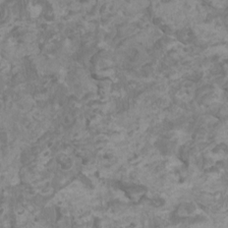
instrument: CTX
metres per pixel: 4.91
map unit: HNhu
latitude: 1.4237
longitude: -1.0836
